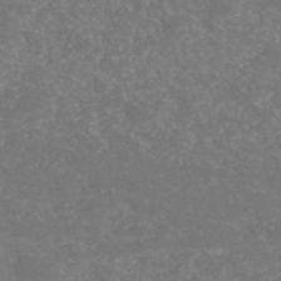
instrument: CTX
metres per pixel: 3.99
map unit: eHh
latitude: -52.7085
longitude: -25.6316
